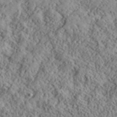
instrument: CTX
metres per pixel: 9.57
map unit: lHvf
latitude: 40.2900
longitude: -88.7625
